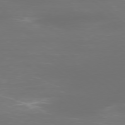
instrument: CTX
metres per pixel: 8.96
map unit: Ap
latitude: -78.3117
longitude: -94.4034
